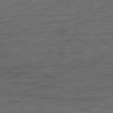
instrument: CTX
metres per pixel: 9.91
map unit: Ap
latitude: -81.8423
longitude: -77.1214
